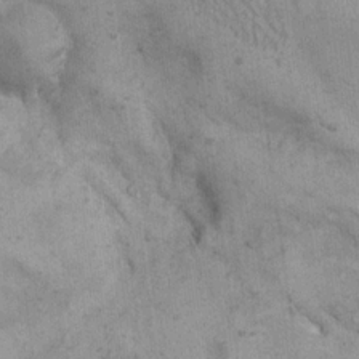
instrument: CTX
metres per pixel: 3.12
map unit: eHh
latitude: 17.3482
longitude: -63.1403
